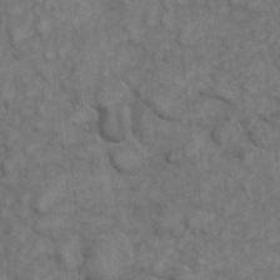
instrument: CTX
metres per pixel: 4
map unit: eHh
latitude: 6.3656
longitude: -65.0080
